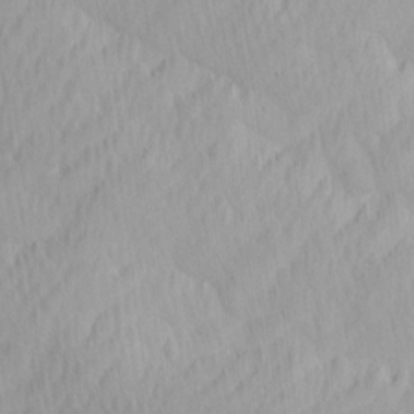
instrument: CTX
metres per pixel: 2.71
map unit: Ave
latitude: 12.6680
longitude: -106.6113
